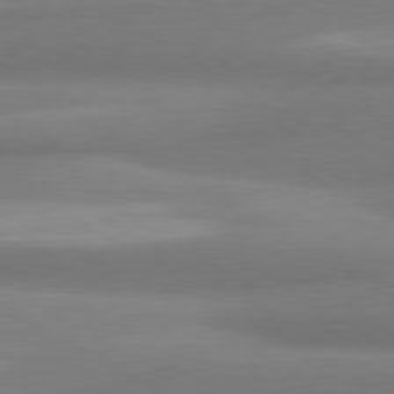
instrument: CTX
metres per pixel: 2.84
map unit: lApd
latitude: 80.4223
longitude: 174.6518
